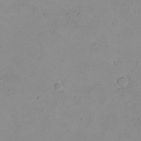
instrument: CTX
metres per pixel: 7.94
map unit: eHh
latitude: -9.2187
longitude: -68.6490
